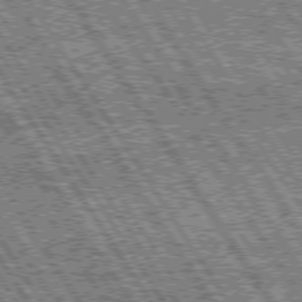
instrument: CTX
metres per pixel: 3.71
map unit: Hpe
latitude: 74.6679
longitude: -153.0270
